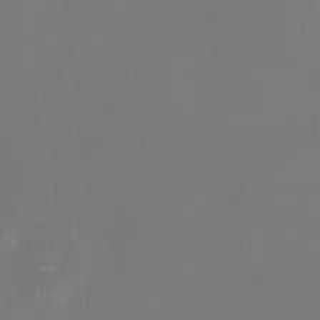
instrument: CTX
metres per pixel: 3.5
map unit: HNhu
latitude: 7.6127
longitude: 9.6155
